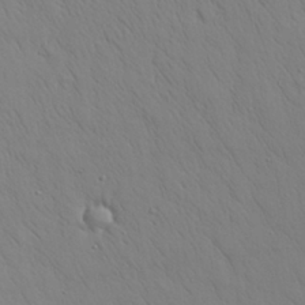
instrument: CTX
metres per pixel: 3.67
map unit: Nhu
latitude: 28.9891
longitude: -68.8191
